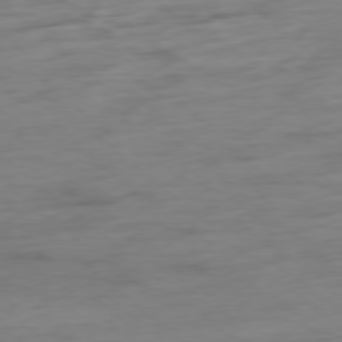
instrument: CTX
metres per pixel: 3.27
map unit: Hpe
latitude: -78.6140
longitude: -18.7624
